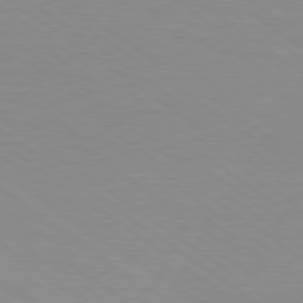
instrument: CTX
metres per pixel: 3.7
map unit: Hpe
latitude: 78.9136
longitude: -122.7057
